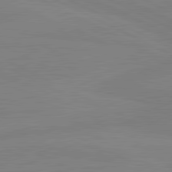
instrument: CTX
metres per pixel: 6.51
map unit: lApd
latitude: 81.3859
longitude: -177.0269
